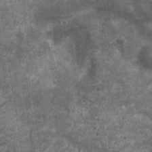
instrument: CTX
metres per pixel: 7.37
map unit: Ht
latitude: 2.7435
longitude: -19.1970
